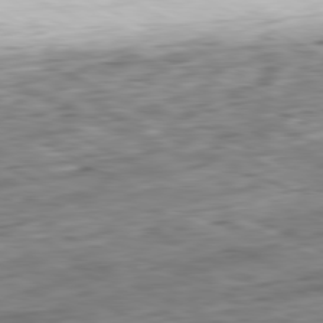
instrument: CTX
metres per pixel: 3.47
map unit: Ap
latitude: -81.1809
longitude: -83.0080
